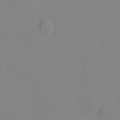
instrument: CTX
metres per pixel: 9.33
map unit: Ht
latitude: 0.8947
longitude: -33.7639
